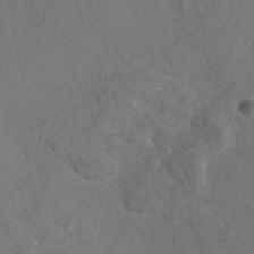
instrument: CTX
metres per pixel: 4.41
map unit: eAb
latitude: 48.1389
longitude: 108.5007
